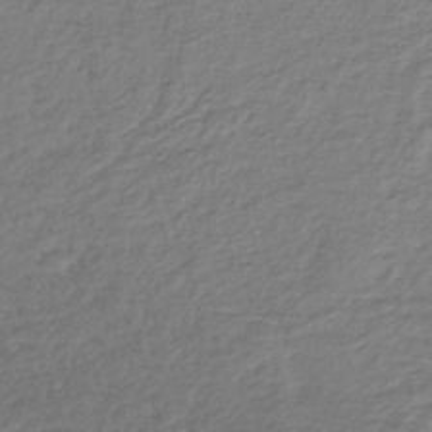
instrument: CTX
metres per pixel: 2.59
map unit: lHb
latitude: -43.0486
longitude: 71.6155
